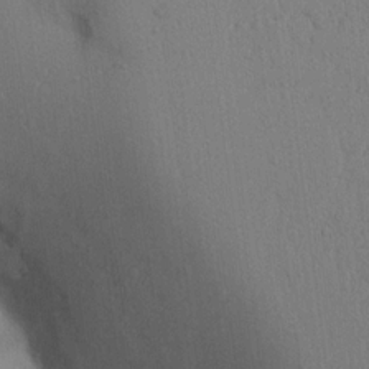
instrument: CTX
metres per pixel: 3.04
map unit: lAvf
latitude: 8.1200
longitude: 168.0283
